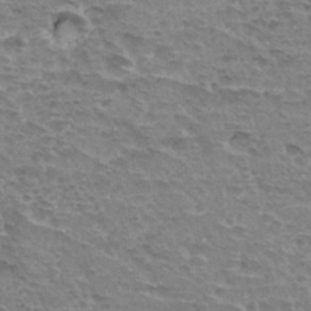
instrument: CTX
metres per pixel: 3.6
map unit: Hto
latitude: 33.4426
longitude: -44.6868
